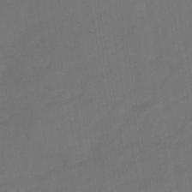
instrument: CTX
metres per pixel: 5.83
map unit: HNb
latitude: -44.3873
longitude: -38.8380
